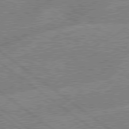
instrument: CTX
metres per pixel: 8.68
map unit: lApd
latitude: 79.2915
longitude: -144.2333
